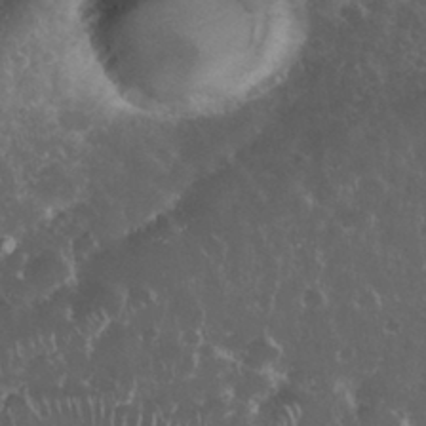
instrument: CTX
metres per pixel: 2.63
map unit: eHh
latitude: 33.7828
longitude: -62.1011
